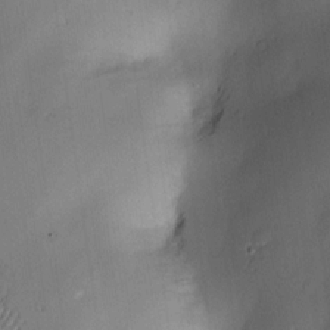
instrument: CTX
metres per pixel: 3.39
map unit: Nve
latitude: -23.5399
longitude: -138.5924
